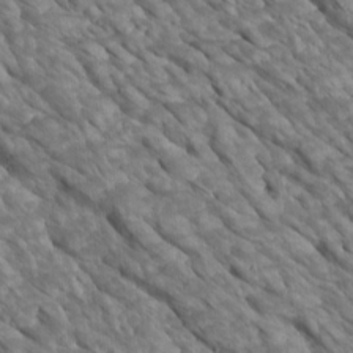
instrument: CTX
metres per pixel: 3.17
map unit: Htu
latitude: 2.4979
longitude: 143.3887
